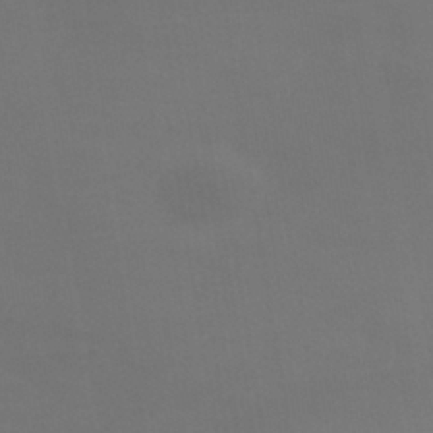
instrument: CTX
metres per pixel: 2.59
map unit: lHb
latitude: -39.0109
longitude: 74.6519
